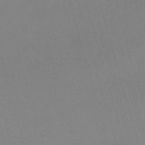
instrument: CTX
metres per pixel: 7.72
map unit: eHh
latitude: -61.8611
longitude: 50.7841
